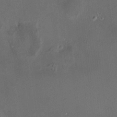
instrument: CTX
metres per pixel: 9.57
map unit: HNhu
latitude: 7.1970
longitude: 9.0108
